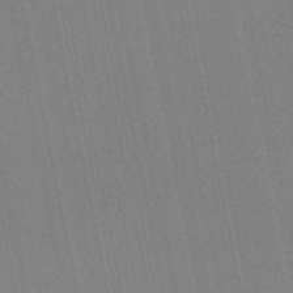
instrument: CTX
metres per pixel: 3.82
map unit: lHb
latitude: -46.8975
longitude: 78.1228
